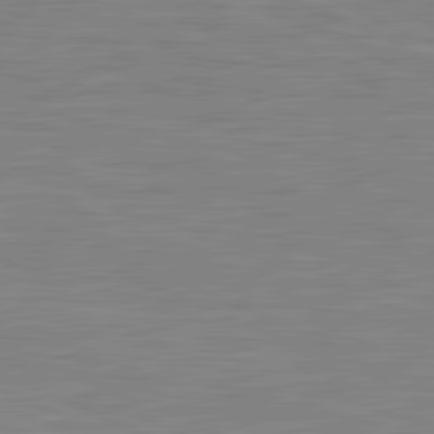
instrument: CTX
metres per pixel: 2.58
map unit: lApd
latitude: 81.8583
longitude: -170.0822
